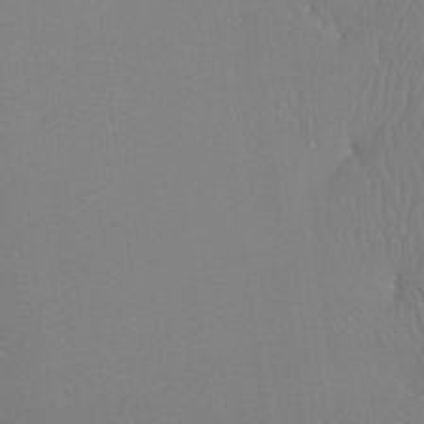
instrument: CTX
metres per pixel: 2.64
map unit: Ht
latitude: -7.5021
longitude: -34.2900
